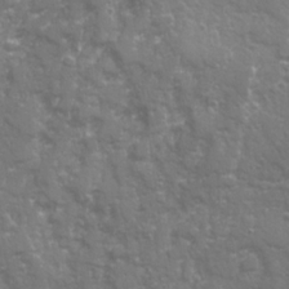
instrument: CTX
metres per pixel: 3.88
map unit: Ave
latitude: 20.7058
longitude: -132.5546
